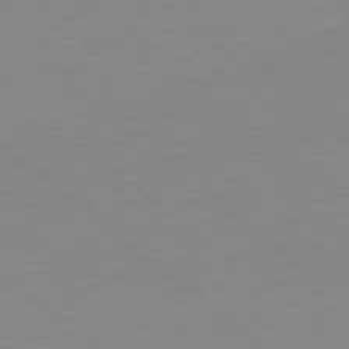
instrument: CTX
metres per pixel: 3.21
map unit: lApd
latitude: 78.9136
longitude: -176.6490
